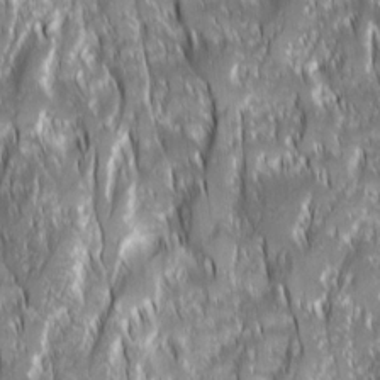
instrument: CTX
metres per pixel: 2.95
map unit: Ave
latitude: 14.9892
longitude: -134.1955
